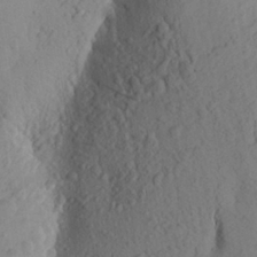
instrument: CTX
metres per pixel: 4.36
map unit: Aa
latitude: 24.9135
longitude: -149.7261
